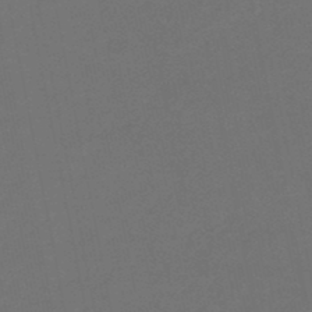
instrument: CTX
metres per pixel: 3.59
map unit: lHb
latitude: -46.9352
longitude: 68.8408
